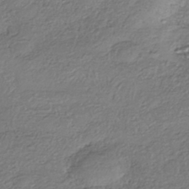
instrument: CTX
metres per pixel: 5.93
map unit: eHh
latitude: -42.1038
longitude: 121.2187
